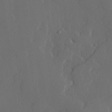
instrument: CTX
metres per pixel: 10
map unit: Hve
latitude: 22.3656
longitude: 146.7085
